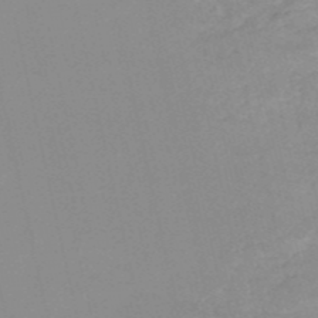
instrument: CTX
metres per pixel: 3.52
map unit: HNb
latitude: -53.2187
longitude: -36.5168
